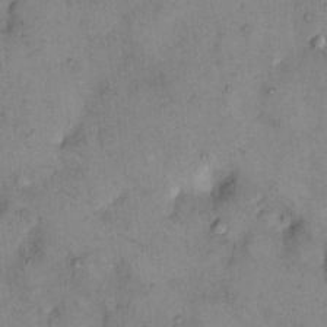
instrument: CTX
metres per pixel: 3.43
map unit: eHh
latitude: 10.2523
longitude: -62.3845
